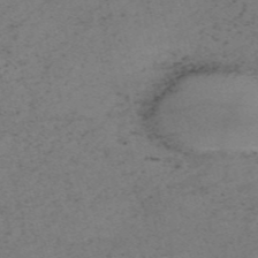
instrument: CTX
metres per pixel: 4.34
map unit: HNb
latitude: -55.1431
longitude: -47.7072
